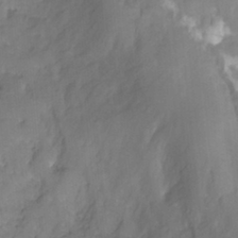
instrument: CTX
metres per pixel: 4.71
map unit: HNhu
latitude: -26.8030
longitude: 74.5007
